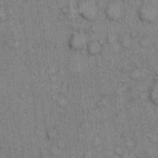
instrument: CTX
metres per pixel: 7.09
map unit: eHh
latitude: 7.2537
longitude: -64.4412
